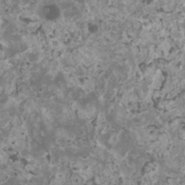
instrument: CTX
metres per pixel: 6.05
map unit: HNhu
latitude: 1.9906
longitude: 3.6155
